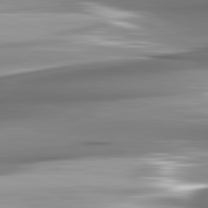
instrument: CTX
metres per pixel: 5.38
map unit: lApd
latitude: 82.5356
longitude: -141.2159
